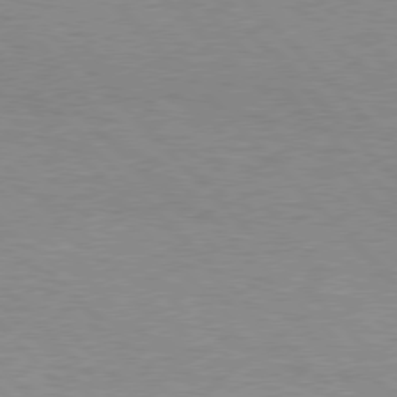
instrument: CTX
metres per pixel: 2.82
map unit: Hpe
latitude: 77.0836
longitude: -152.4034
